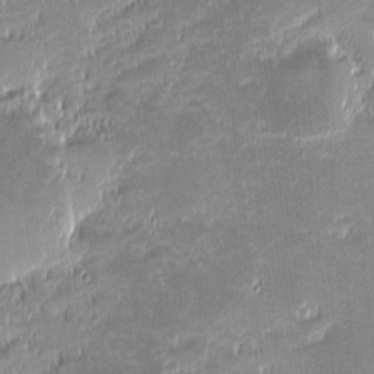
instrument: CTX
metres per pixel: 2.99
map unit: eHh
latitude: -1.8612
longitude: -85.6883
